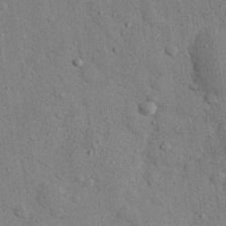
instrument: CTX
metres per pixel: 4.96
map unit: eHh
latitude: 26.4790
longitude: -77.8016
